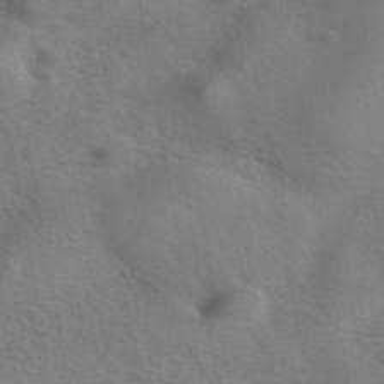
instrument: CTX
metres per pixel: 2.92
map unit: eAb
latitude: 41.9528
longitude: 104.5384
